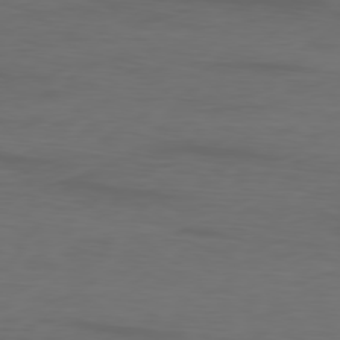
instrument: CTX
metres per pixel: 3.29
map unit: Ap
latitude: -80.0661
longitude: -92.8947
